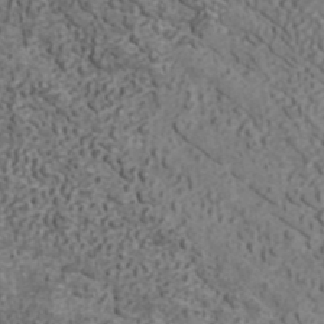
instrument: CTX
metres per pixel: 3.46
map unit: ANa
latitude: 42.1389
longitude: 29.7100
